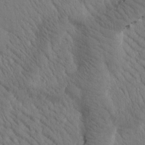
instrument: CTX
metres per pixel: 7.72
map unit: Htu
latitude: -0.9353
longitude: 172.2739
